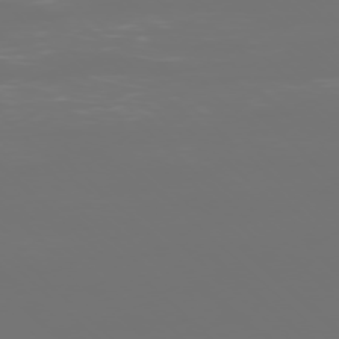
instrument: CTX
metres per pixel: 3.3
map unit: Ap
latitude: -77.7100
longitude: -61.8961
